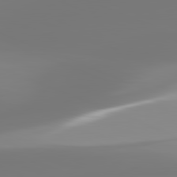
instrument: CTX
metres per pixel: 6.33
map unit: lApd
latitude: 81.7827
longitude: -150.4790
